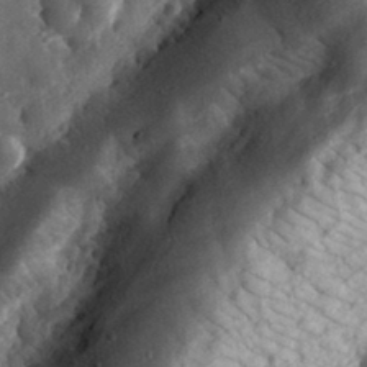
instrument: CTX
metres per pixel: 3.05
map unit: eHh
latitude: 33.1214
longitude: -79.1403
